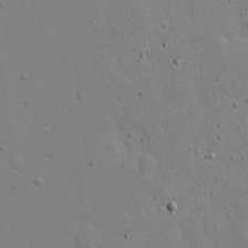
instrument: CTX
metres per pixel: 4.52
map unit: eHh
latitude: 20.3468
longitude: -71.9339
